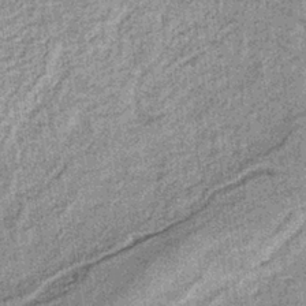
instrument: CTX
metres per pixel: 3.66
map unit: lHb
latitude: -37.7477
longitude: 64.0661
